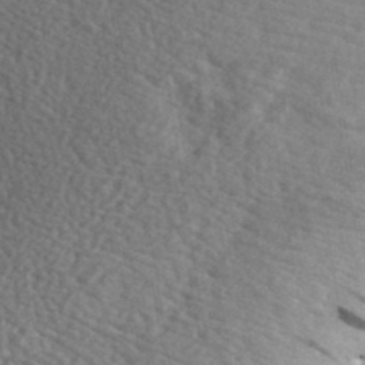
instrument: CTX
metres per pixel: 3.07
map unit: eHh
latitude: 36.0822
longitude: -80.2711
